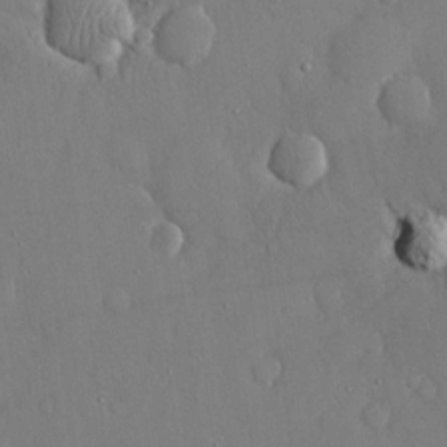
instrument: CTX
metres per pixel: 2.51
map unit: eHh
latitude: 15.0081
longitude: -70.7435
